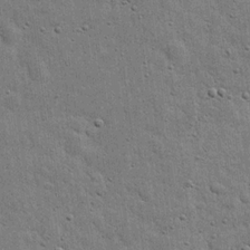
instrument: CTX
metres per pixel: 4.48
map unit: eHh
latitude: 20.4034
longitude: -63.1026
